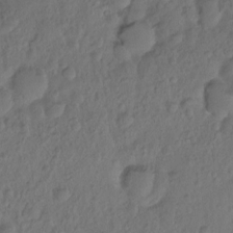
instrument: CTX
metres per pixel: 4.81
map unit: Hto
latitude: -8.2928
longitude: -45.5560
